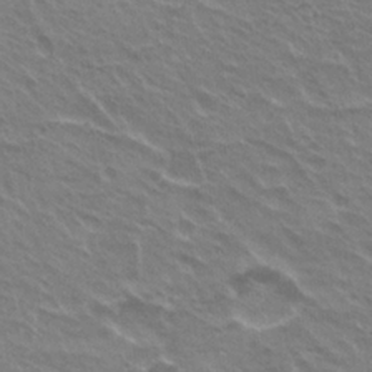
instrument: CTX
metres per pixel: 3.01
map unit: Hto
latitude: 22.3656
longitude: -31.3482
